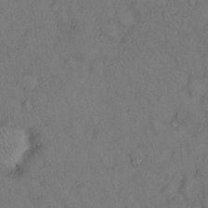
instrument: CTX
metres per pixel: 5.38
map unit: eHh
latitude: 12.0255
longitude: -61.1970
